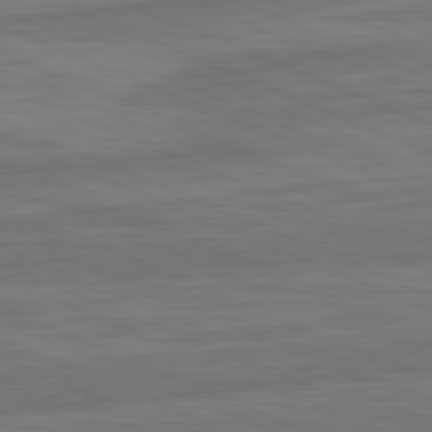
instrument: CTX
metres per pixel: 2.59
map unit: lApd
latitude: 81.9339
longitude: -170.7624
